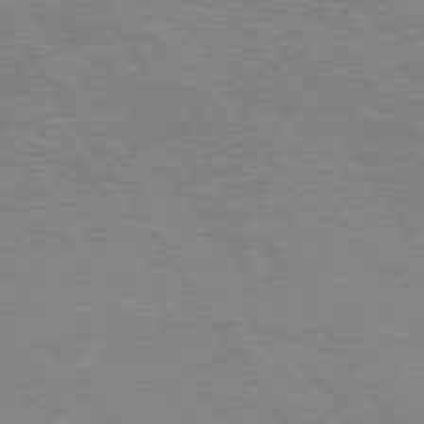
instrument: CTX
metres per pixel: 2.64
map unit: Hpe
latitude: 75.5560
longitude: -155.4426
